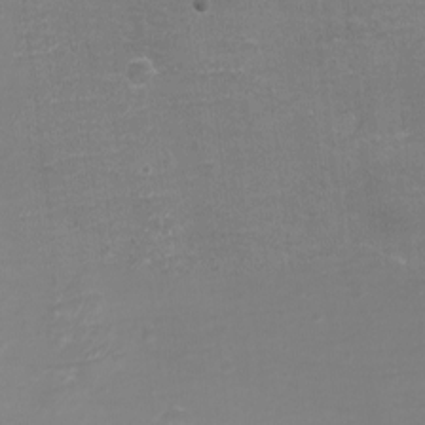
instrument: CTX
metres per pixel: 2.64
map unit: eHh
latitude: -4.1605
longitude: -75.7828
